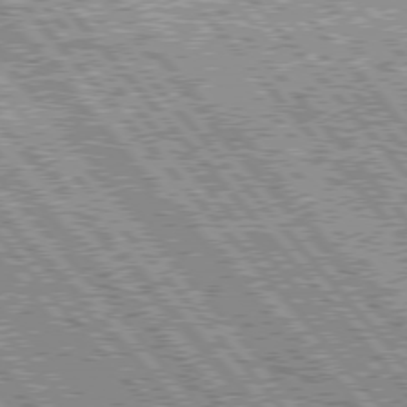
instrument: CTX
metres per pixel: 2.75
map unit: Hpe
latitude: 76.4223
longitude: -170.6112
